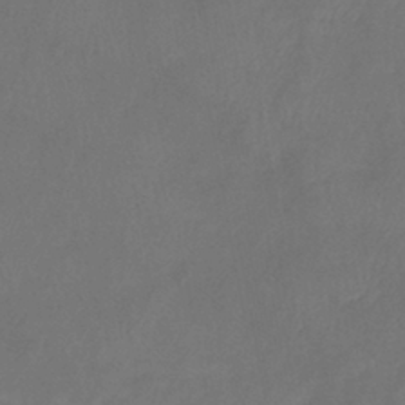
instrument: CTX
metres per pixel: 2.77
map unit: eHb
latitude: -39.1998
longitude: 76.6141
